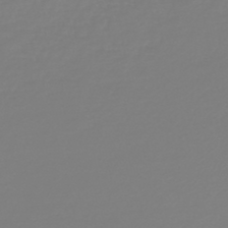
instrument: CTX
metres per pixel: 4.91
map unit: HNb
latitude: -46.3117
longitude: 56.1795
